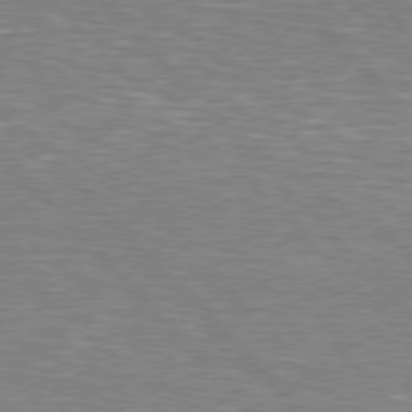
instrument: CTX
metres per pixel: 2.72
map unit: Hpe
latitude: 76.8569
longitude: -150.9513
